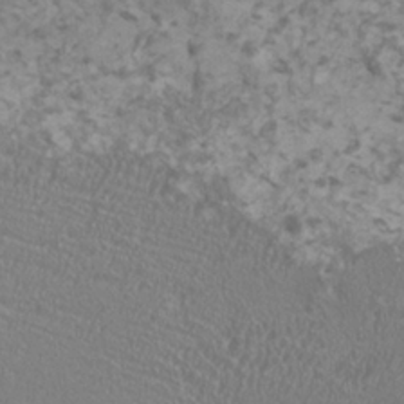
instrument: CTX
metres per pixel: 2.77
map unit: HNhu
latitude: -1.1998
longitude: 2.2928
